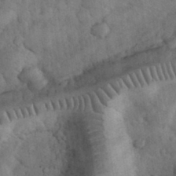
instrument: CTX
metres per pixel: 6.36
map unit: eHh
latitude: 33.3860
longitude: -67.8394
